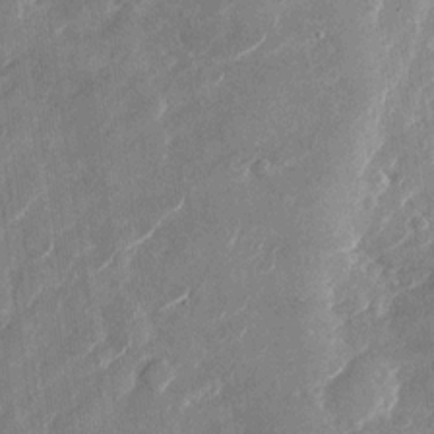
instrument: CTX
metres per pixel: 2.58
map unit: Nhu
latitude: -28.2740
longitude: -72.8569
